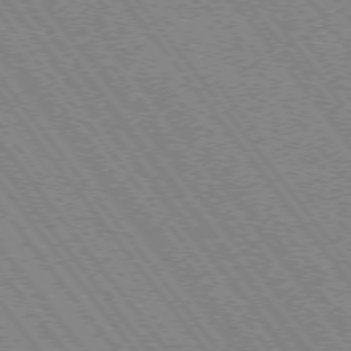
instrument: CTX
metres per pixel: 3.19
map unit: Hpe
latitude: -75.6722
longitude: -14.1767
